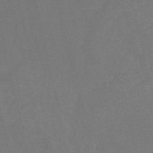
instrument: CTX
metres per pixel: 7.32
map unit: HNb
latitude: -52.5951
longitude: -48.4790
